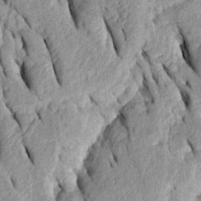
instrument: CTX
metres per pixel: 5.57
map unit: Htu
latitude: -0.2362
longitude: 150.1038
